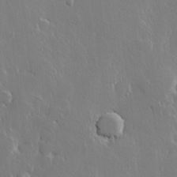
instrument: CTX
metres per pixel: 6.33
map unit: lHvf
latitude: 21.7828
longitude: 147.1809
